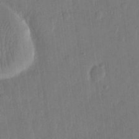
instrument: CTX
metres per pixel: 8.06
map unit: eHh
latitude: 14.4223
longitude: -69.5938
